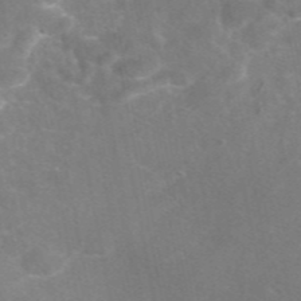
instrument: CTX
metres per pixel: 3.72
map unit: eAb
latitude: 46.7624
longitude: 117.2186
